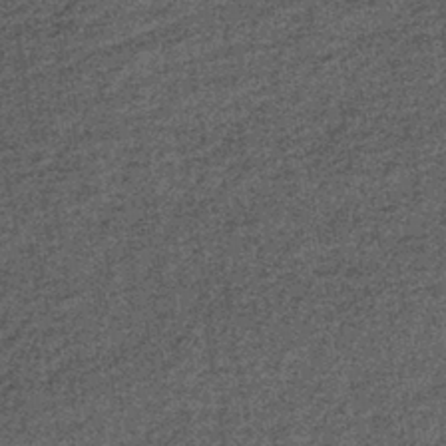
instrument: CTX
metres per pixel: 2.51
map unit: lHb
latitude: -39.4076
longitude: 66.0094
